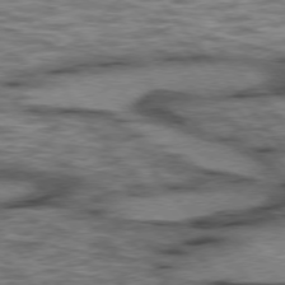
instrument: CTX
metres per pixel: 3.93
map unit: lApd
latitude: 75.7261
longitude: -48.8380
